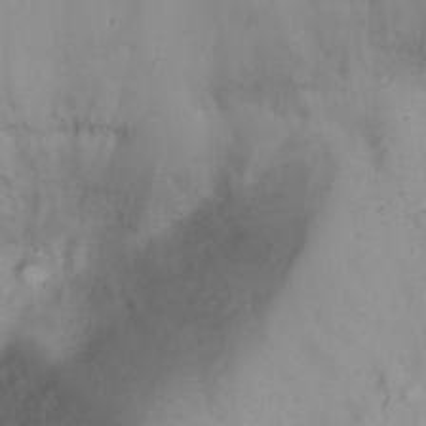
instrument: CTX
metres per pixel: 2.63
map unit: Nhu
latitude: 22.4034
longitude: -66.2333
